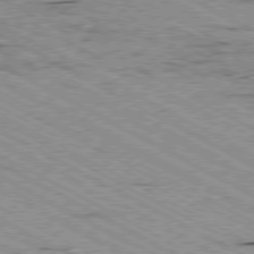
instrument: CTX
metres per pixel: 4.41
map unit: Ap
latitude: -80.5952
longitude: -52.9703
